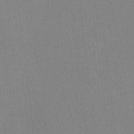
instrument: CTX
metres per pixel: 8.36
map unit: HNhu
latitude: -2.1983
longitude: -6.9892
